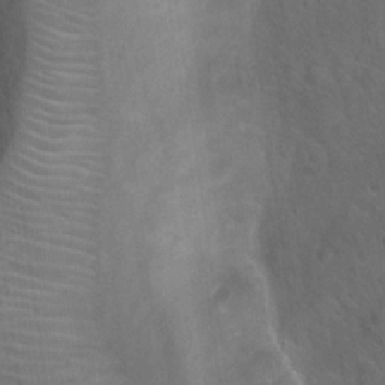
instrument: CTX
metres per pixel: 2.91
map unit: Hto
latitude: 23.9339
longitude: -51.1403
